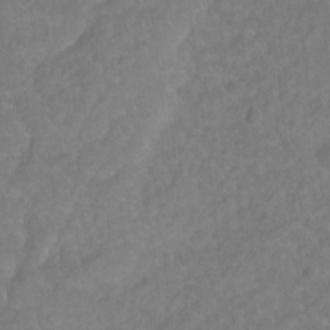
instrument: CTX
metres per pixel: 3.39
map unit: Hto
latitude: -4.2172
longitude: -35.9717
